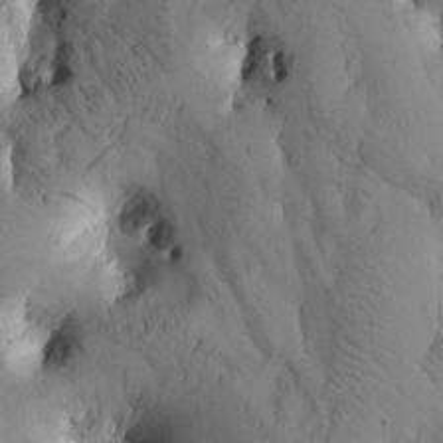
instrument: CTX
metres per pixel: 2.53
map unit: Htu
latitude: -3.0108
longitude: 168.9352
